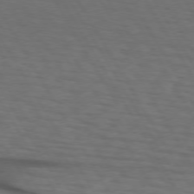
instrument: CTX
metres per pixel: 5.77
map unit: lApd
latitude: 73.0648
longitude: -73.6883
